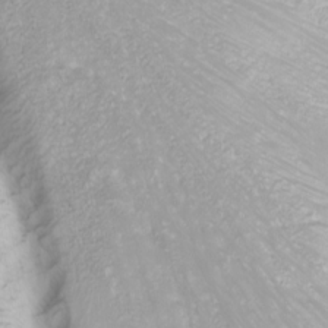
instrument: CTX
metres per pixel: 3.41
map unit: Nhu
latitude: -0.9353
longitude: -79.0081
